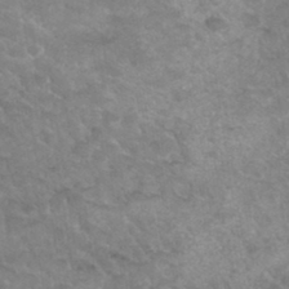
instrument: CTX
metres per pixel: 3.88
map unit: Hto
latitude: 34.5168
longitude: -49.7072
